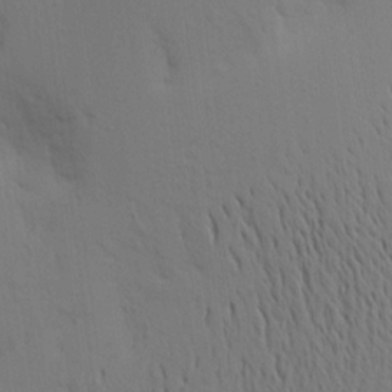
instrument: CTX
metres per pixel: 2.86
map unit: Aa
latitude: 15.8206
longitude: -147.5183
